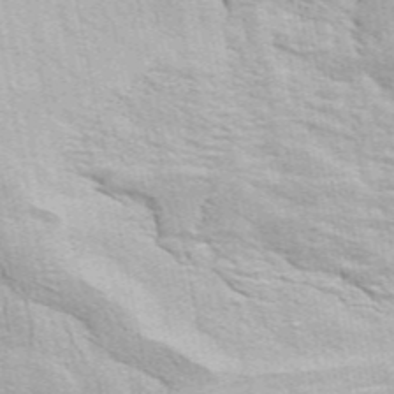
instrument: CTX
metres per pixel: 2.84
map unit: ANa
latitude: 49.0081
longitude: -75.5560
